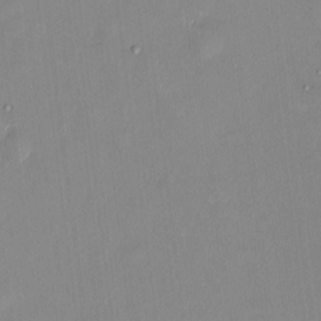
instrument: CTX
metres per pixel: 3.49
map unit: HNhu
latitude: 0.5545
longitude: -4.9703
